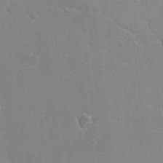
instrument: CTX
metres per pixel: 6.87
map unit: Nhu
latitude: 1.3103
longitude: -16.6868
